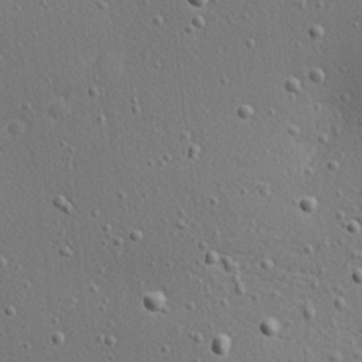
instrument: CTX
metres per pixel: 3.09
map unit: Nhu
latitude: 0.5923
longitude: -77.7071
